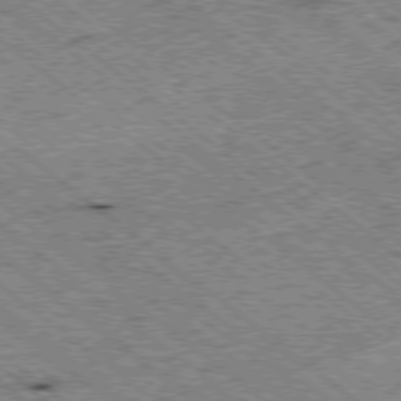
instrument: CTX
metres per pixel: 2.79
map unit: Ap
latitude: -78.4629
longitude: -50.9324
